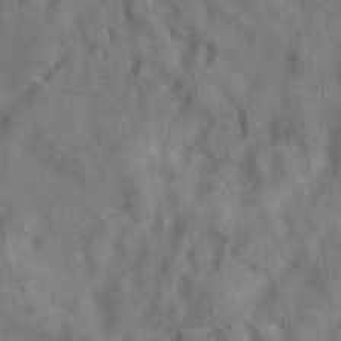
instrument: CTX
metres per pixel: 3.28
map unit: eAb
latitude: 35.2914
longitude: 111.6155
